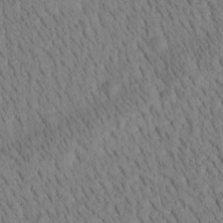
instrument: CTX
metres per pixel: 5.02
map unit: Htu
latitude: -3.9367
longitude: 172.6140
